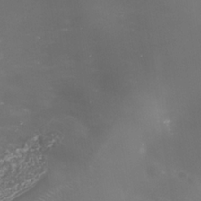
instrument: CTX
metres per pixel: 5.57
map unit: Nhe
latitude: -35.5588
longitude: -91.0647
